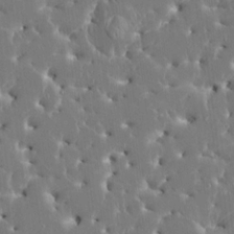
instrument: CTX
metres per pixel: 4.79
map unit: HNhu
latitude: 6.4790
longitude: -4.9514
